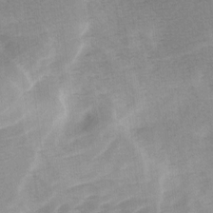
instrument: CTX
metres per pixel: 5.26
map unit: Ave
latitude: 10.8758
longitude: -106.8947
